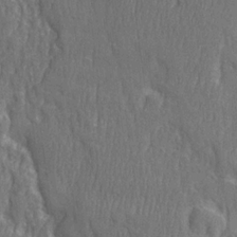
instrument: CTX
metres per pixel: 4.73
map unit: Ave
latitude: 22.4601
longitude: -134.3278
